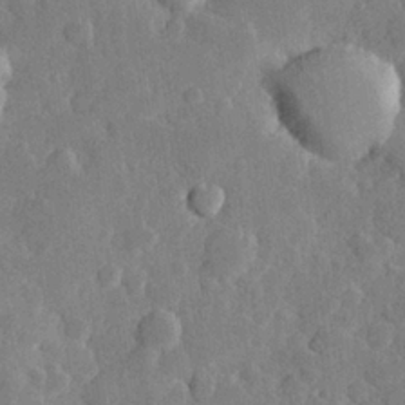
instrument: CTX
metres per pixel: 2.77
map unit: Hve
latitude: 25.3292
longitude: 150.1795
